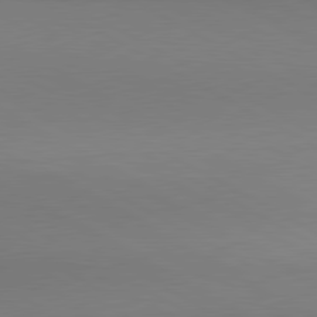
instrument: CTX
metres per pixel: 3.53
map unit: lApd
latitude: 80.5357
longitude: 146.3495
